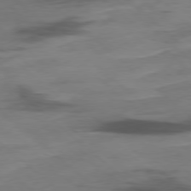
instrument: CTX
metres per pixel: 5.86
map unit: Hpe
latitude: -78.6707
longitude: -19.0080
